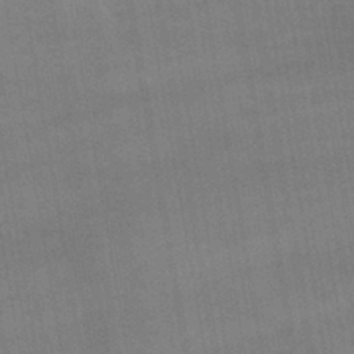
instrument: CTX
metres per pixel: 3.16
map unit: lHb
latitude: -42.0283
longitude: 65.8612
